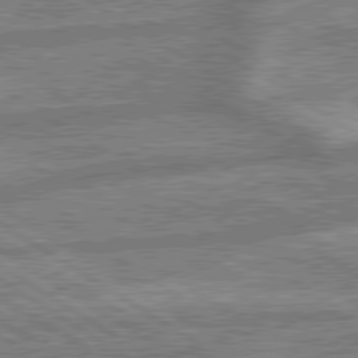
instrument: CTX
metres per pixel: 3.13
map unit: lApd
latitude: 79.6127
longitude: -170.5546
